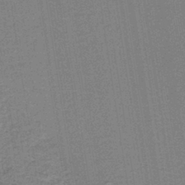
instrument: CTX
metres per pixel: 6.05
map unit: lHb
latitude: -40.1795
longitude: 55.0676
